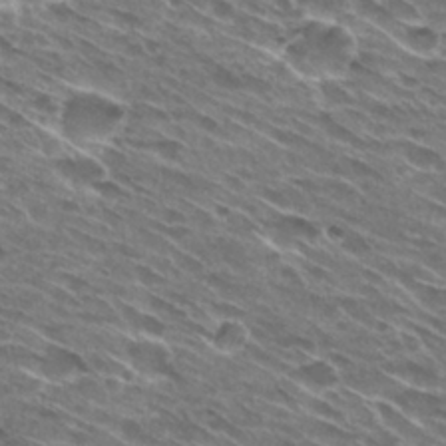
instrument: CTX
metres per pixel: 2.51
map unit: Hto
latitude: 28.9325
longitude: -43.6316
